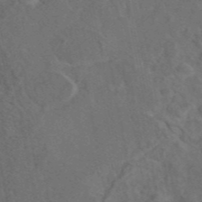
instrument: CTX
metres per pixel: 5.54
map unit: eAb
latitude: 46.1767
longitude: 109.7478
